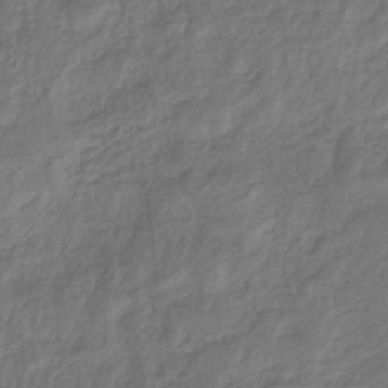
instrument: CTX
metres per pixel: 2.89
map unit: HNhu
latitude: -29.3132
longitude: 66.7652
